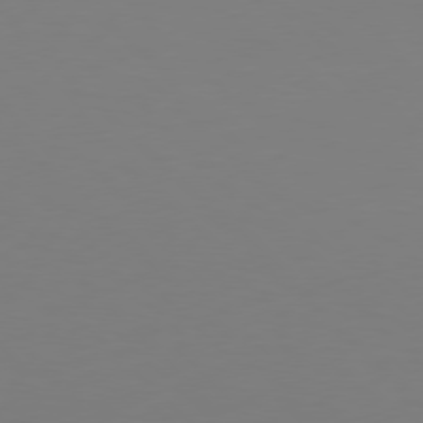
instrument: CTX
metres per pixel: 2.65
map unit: Hpe
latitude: 77.0269
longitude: -171.6316
